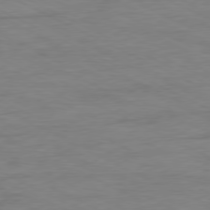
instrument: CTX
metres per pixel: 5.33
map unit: Ap
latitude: -77.8989
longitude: -74.1011
